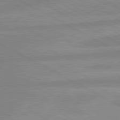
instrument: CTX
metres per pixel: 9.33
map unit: lApd
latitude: 80.4979
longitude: -168.8947
